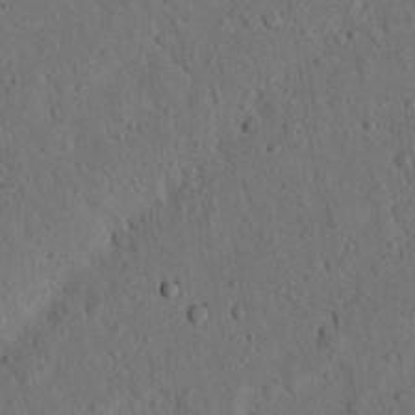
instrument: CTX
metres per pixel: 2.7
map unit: Nhu
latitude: 21.8206
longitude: -76.3467
